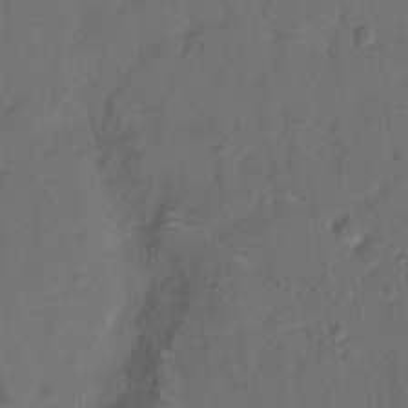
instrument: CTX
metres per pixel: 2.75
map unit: Hto
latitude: 8.0822
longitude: -62.0444
